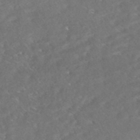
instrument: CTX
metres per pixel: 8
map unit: HNhu
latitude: -45.6533
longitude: 100.6329
